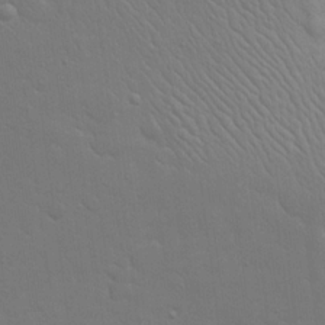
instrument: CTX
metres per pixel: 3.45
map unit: eHh
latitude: 19.3670
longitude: -63.3104
